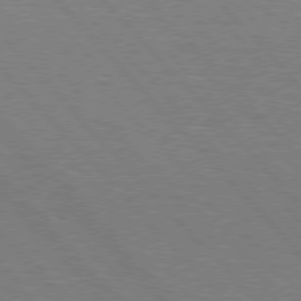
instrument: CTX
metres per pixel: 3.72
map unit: Hpe
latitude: 76.6490
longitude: -126.3467
